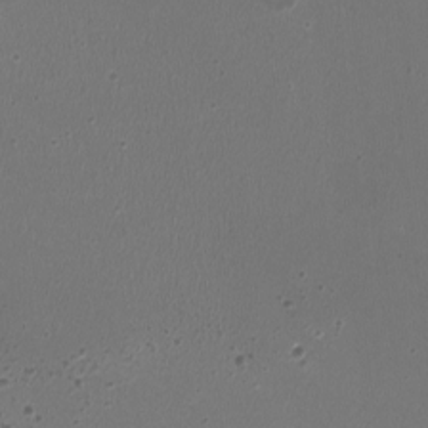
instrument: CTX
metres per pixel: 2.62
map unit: HNhu
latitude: -3.1053
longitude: -2.6868
